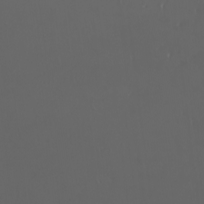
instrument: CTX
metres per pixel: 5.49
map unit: eHh
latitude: -3.3320
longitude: 20.2739
